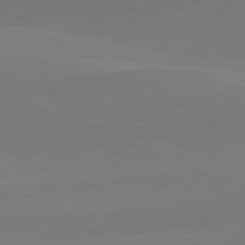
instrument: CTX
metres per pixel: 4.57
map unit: lApd
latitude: 82.0822
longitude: 137.8422
